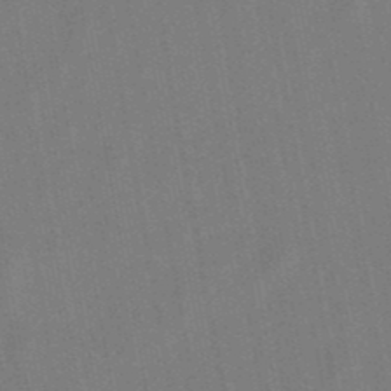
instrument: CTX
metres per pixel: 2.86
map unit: lHb
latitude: -49.0109
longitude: 73.4454
